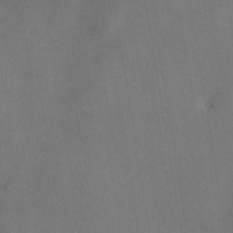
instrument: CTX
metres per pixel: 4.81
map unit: ANa
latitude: 39.5749
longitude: 29.3321
